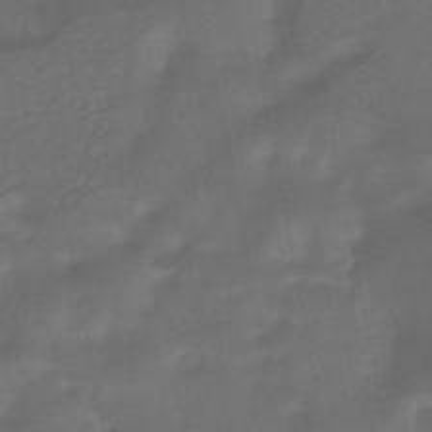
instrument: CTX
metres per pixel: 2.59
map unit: HNhu
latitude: -45.8045
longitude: 93.0297
